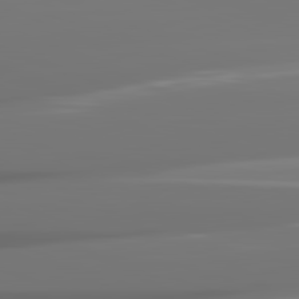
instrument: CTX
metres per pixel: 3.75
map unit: lApd
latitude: 82.0633
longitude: -145.7638
